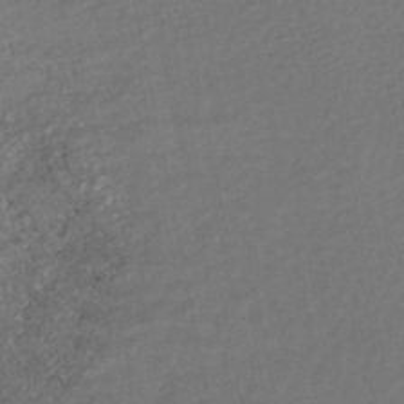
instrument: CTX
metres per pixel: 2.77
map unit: HNhu
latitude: -47.2565
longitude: 98.1984
